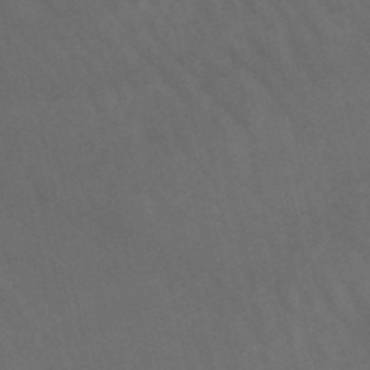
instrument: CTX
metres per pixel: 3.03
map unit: lHb
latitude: -47.6722
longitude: 70.2740
